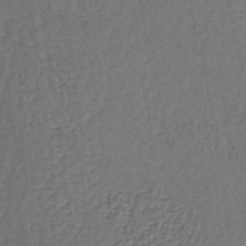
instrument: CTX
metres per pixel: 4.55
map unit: lHb
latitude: -37.6910
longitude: 59.2942
